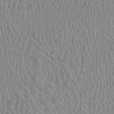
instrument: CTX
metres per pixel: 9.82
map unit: HNhu
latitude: -1.5211
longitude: 2.3495
